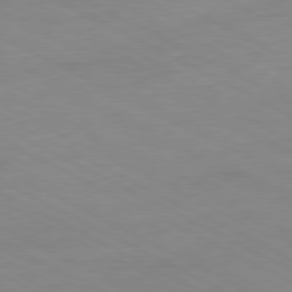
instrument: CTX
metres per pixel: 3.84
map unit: Ap
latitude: -80.9731
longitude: -92.6868
